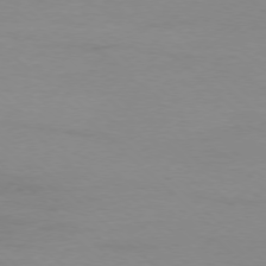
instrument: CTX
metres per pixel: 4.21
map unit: Ap
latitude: -77.7667
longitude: -70.1578
